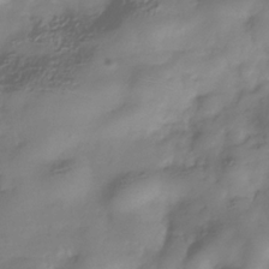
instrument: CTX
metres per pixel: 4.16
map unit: Hve
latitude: -32.8975
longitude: 91.2565
